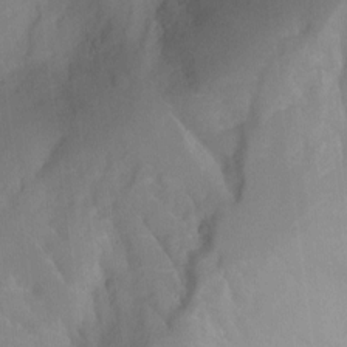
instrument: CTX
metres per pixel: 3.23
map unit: Aa
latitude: -13.2187
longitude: -59.4615
